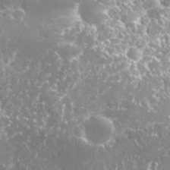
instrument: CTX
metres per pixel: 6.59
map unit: Nhu
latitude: 26.1767
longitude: -60.5168
